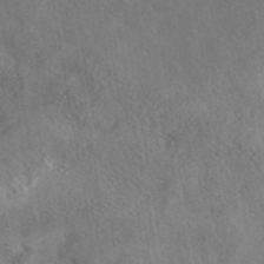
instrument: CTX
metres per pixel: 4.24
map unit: eAb
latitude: 42.8002
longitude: 109.7667
